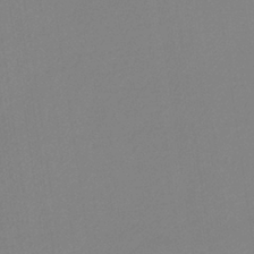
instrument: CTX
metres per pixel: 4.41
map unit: HNb
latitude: -36.7463
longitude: 54.8597
